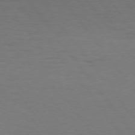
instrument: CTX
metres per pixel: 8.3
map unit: Hpe
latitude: 74.4979
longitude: -131.3104
